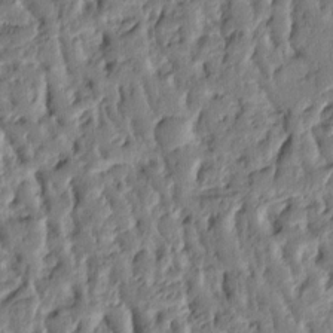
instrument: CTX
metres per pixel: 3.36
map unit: Ht
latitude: 8.7057
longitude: -77.7260
